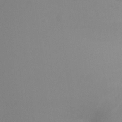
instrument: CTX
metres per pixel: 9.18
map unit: Ht
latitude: -9.5399
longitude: -33.2726
